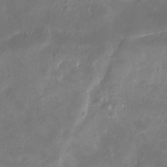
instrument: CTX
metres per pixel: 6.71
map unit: eHh
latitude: -5.6533
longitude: -77.7071
